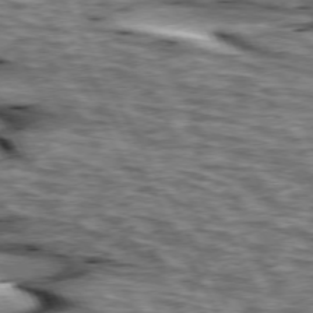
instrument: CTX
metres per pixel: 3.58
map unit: lApd
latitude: 73.9528
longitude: -55.4048
